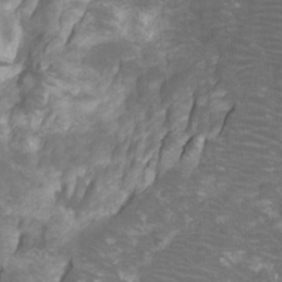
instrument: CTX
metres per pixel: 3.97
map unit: Htu
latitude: -7.2376
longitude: -48.9892
